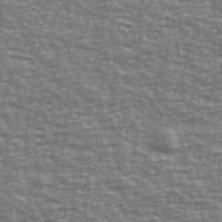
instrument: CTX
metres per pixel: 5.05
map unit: Ave
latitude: 40.6112
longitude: -113.7449
